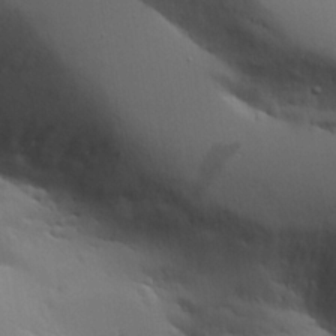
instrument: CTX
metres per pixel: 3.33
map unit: Aa
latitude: 19.2537
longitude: -126.2901
